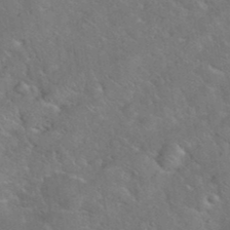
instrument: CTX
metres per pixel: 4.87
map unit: eHh
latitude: 38.1011
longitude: -65.4615
